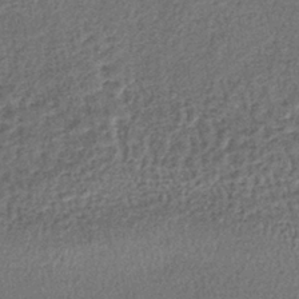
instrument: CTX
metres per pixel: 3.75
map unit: lHb
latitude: -40.7274
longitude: 69.2376
